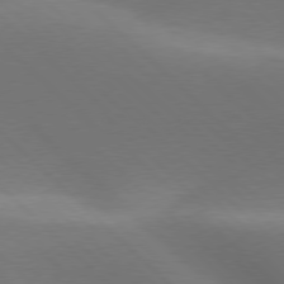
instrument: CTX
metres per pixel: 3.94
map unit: lApd
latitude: 77.4615
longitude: -51.5938
